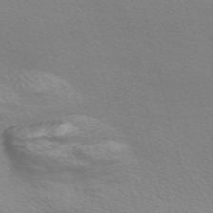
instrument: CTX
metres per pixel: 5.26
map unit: Nve
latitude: -56.8597
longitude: 63.6155
